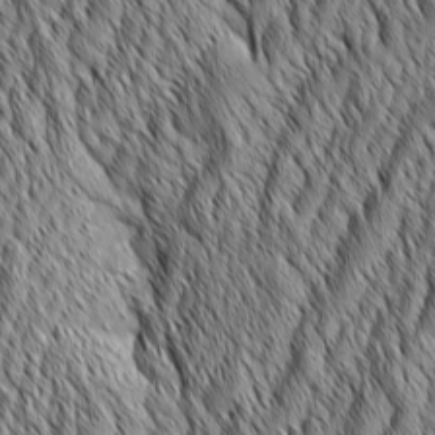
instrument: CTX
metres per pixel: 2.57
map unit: Aa
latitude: 6.1389
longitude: -129.6127
